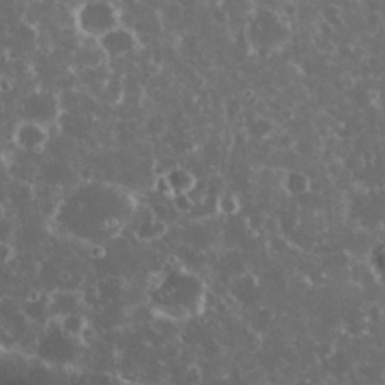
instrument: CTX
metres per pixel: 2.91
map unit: eHh
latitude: 34.2333
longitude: -61.7449
